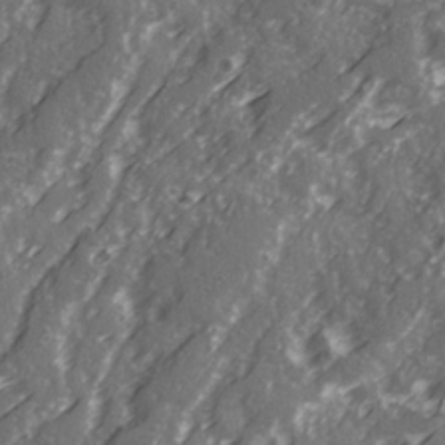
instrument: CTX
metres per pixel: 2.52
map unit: Ave
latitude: 21.0081
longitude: -131.4994
